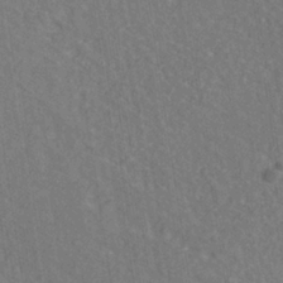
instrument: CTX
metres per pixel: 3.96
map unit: ANa
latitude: -36.7463
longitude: 94.5195
